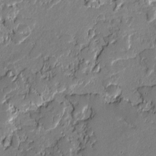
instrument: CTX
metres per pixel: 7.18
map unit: lAvf
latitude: -1.0865
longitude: -108.3845
